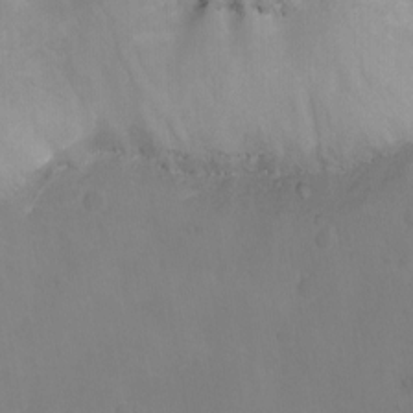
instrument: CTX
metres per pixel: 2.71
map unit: Nhu
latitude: -8.7463
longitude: -51.1970
